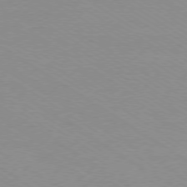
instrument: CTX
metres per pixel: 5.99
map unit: Ap
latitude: -78.8219
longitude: -84.3845
